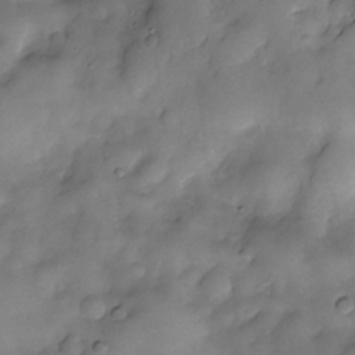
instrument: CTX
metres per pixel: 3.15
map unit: Nve
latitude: -26.1605
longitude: -148.6491
